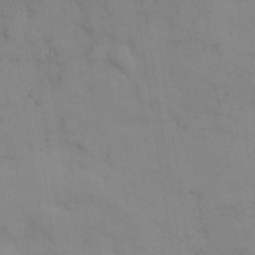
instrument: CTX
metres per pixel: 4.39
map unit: eHh
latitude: 29.9717
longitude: -69.8017
